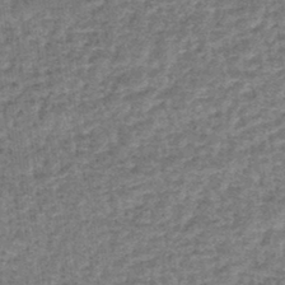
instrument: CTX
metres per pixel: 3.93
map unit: lHb
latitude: -44.3306
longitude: 66.5196
